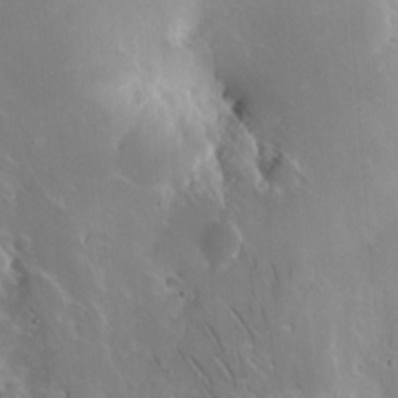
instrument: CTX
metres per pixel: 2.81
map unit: eHh
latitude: 9.2348
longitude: -70.8758
